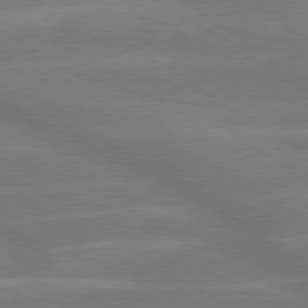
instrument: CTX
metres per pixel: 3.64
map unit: lApd
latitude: 79.7261
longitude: -122.7246
